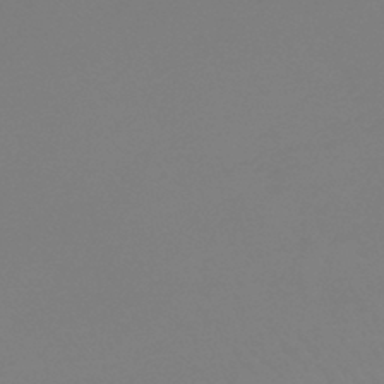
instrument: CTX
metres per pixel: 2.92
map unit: lHb
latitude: -44.4062
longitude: 71.1053
